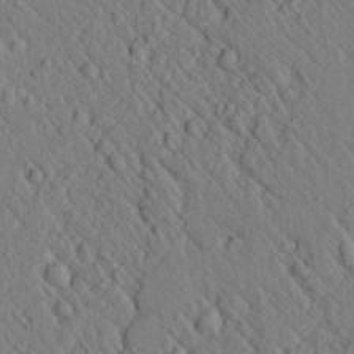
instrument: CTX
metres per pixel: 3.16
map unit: lAvf
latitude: 7.2348
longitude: 159.9745
